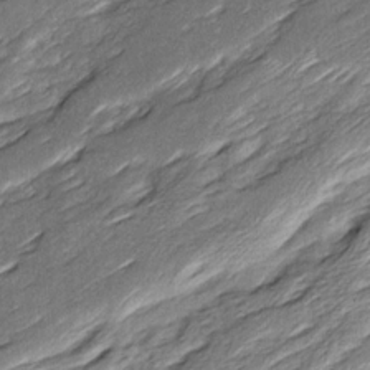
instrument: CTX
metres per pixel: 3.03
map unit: Ave
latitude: 16.1200
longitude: -137.0837
